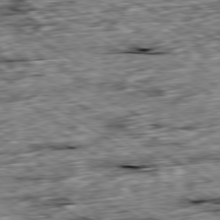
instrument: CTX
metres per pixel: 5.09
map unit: Ap
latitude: -80.0283
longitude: -88.8947
